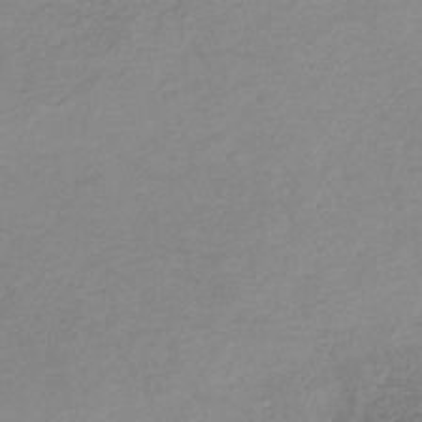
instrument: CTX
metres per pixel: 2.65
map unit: HNb
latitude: -33.3321
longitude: 56.4251
